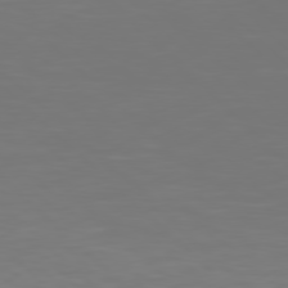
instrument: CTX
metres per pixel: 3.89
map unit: Hpe
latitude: 77.6694
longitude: -124.2711
